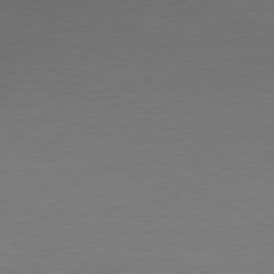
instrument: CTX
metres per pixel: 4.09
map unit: Ap
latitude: -80.5007
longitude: -67.7449
